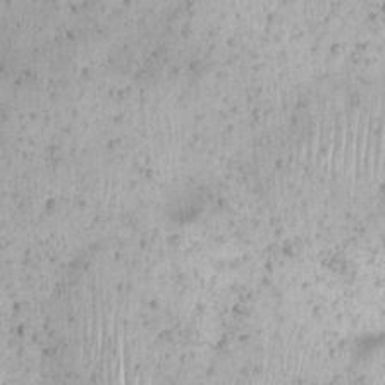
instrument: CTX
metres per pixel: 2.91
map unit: Nhu
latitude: 23.2159
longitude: -67.0458
